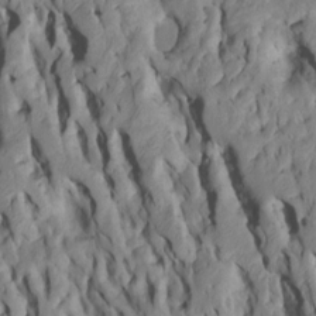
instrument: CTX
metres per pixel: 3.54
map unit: Htu
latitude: -8.0661
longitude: 145.3699
